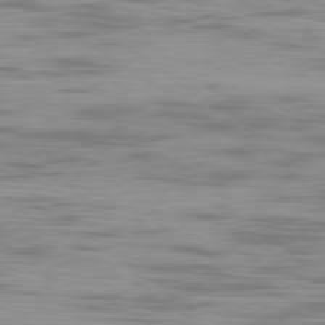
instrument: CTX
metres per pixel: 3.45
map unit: Ap
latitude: -79.3131
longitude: -103.0269
